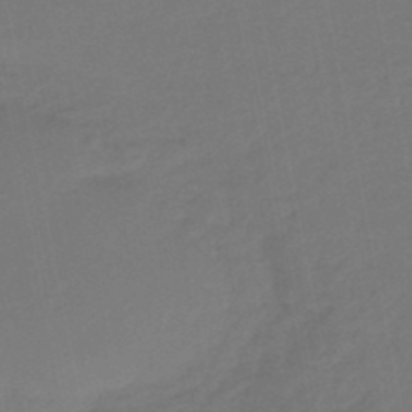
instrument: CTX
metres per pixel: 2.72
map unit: eHb
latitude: -46.7652
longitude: 87.9556
